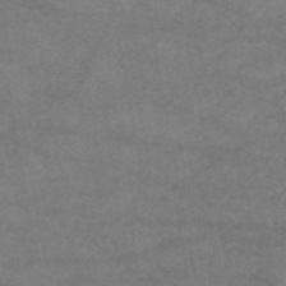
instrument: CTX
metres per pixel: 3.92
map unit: eAb
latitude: 46.4790
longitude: 117.2186
